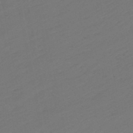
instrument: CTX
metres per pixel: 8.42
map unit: eHb
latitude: -49.7478
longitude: 83.2376
